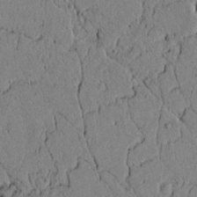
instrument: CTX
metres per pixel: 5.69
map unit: lAvf
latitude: 5.3671
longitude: 166.4440
